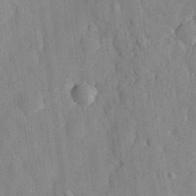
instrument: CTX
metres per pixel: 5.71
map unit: eHh
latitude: 28.2900
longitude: -76.8947
